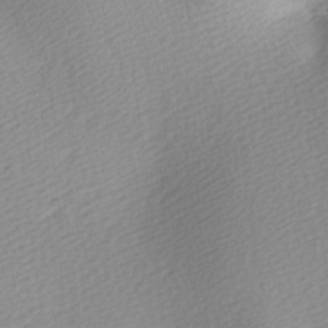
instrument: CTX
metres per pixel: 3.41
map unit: lAa
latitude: -5.7288
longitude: -120.9703
